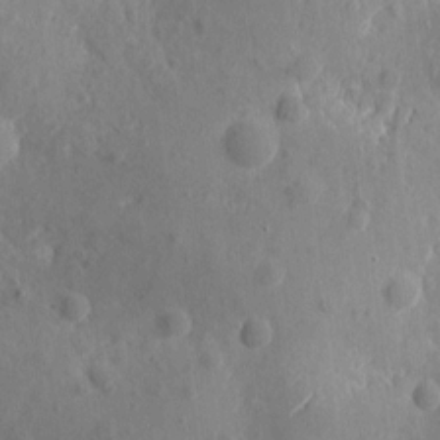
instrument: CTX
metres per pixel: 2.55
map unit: eHh
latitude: 7.2348
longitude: -74.8947
